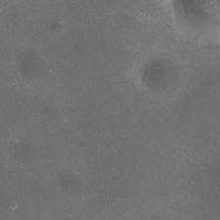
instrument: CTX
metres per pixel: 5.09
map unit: HNhu
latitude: 9.2726
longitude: 13.8989
